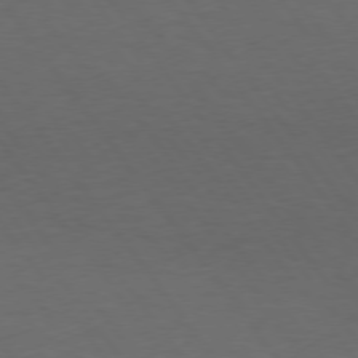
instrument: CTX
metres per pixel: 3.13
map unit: Hpe
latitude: 74.6491
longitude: -131.0081
